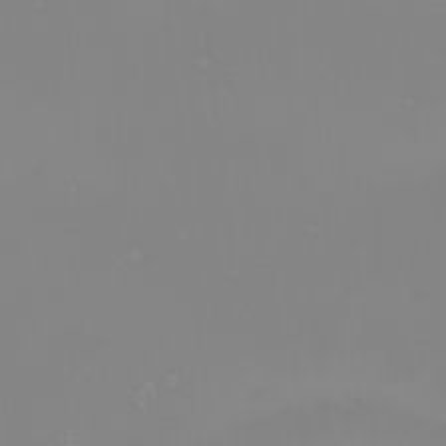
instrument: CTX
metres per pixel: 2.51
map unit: eHh
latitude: -6.3306
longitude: -88.6302
